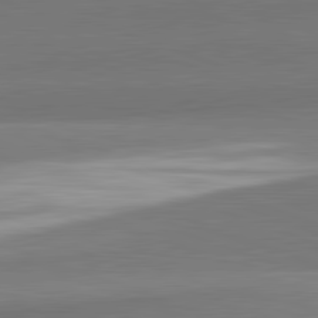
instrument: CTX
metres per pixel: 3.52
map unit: lApd
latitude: 82.2900
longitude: 152.0661
